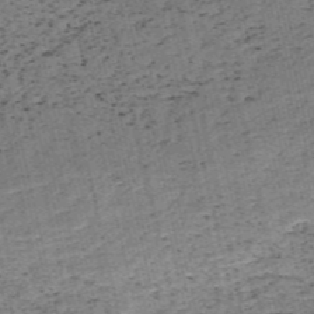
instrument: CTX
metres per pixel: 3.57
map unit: HNb
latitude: -54.5196
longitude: -47.0648
